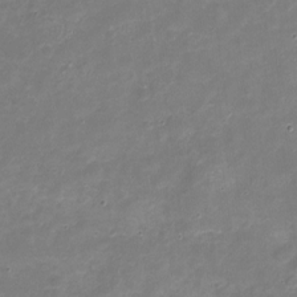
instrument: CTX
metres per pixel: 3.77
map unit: Nhu
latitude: -17.7856
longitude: -56.6679
